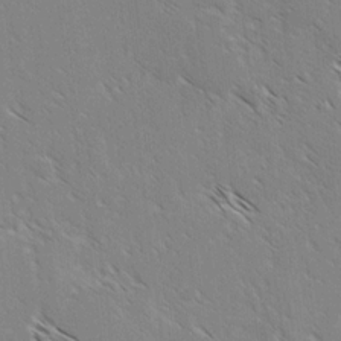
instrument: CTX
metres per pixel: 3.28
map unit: lAvf
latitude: -3.4076
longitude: -113.3670
